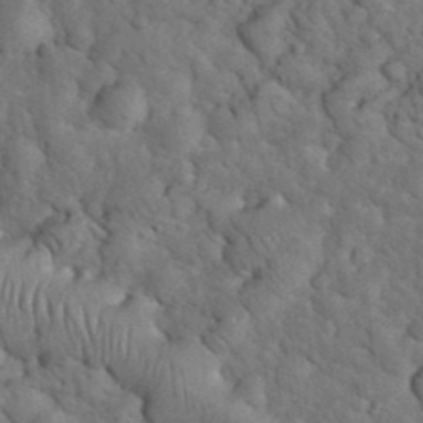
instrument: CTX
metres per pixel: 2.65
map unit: eHh
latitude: 33.1403
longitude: -66.9891
